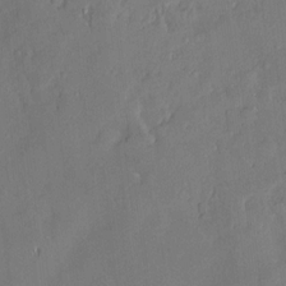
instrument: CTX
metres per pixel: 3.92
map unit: Htu
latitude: -9.1809
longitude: 176.4440
